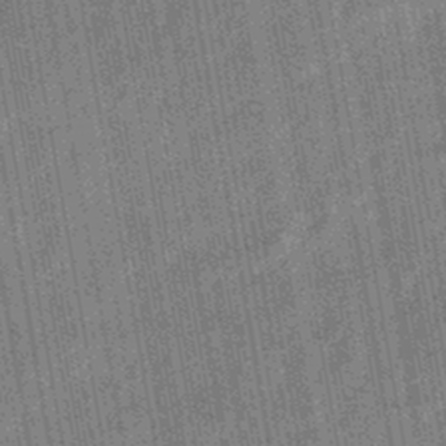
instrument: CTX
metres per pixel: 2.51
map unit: eHb
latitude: -44.2551
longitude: 87.9745
